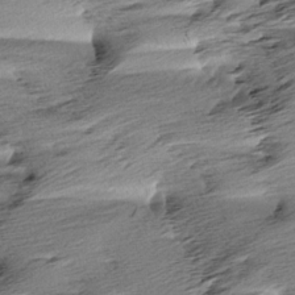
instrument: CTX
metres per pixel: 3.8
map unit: Aa
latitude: 5.9906
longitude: -137.0837
